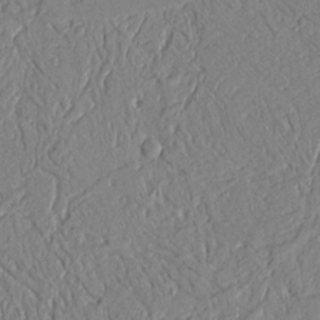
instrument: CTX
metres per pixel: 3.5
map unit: Aa
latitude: 9.3671
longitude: -130.8758
